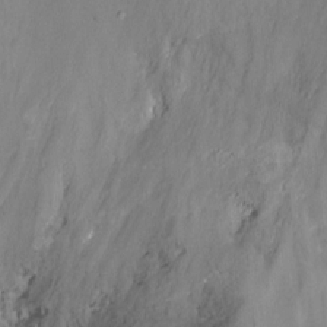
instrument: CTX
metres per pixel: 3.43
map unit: Ht
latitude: -15.5588
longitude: -51.9717
